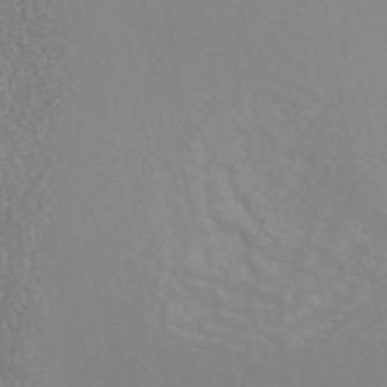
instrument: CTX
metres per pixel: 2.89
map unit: ANa
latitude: 46.4034
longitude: 27.4643
